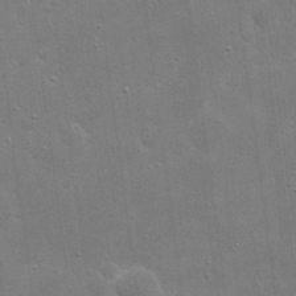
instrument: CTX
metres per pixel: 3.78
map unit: eHh
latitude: 20.7435
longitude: -66.9702
